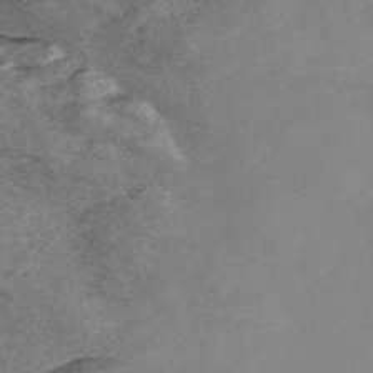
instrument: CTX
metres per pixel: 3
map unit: Nve
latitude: -57.4454
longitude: 57.7666
